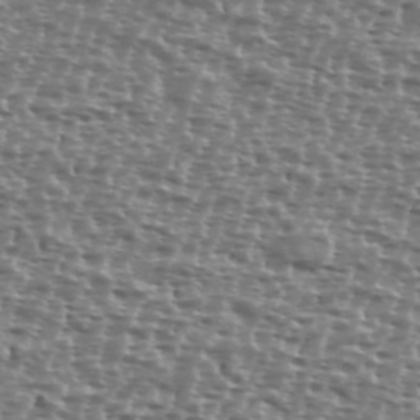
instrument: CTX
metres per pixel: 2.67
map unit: Ave
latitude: 38.8380
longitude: -111.8961
